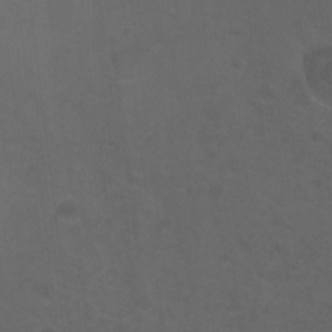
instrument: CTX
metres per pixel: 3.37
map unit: Hto
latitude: -9.8989
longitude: -36.6113
